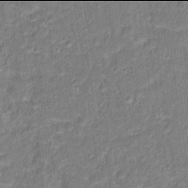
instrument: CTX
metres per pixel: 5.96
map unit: Hto
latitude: 13.9906
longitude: -38.2522
